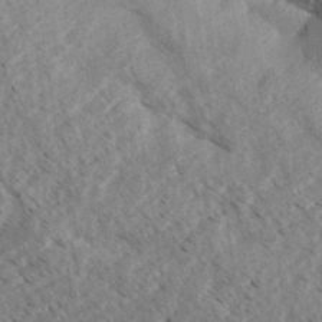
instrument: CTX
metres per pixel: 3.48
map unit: eHh
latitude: 34.9702
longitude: -139.8016
